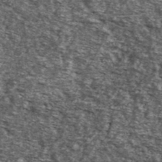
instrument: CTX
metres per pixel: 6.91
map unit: Ave
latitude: 41.1592
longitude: -105.8961
